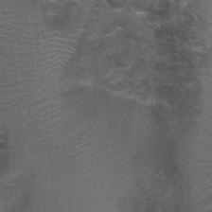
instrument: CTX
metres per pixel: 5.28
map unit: Nhu
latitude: 2.7246
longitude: -17.7449
